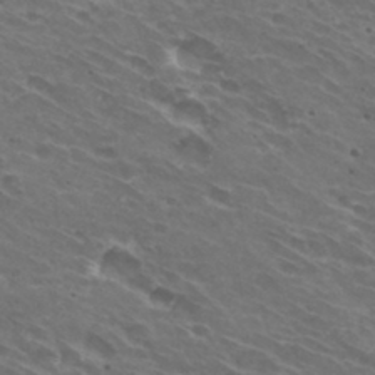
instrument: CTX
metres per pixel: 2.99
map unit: Hto
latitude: 32.1578
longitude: -43.2159
